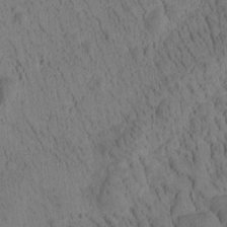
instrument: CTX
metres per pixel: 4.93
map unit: Htu
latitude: -3.3509
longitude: 172.5574
